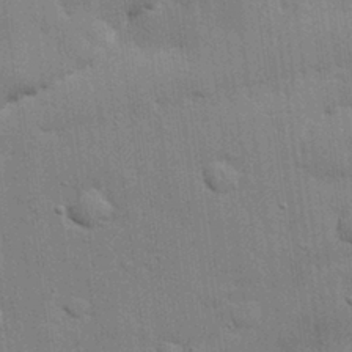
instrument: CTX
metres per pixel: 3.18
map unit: eHh
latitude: 28.5923
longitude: -82.9891
